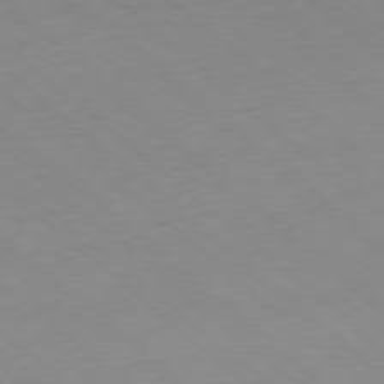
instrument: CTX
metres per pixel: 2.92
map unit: Hpe
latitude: -78.3684
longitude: 14.2929
